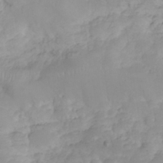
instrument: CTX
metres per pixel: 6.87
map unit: eHh
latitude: 31.6127
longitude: -65.3482
